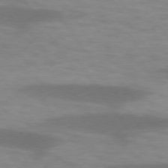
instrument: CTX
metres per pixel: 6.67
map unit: lApd
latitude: 74.1767
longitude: -54.4979
